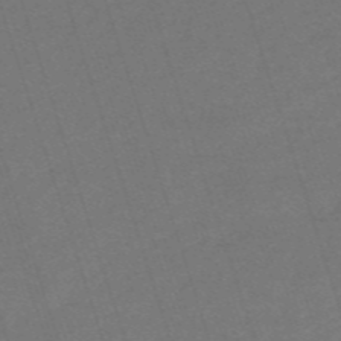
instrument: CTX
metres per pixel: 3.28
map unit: HNb
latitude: -55.6722
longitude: -44.9325
